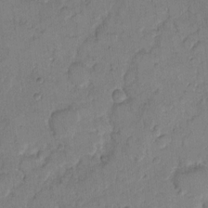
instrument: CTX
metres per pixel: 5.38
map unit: eHh
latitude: 9.8583
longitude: -64.3467
